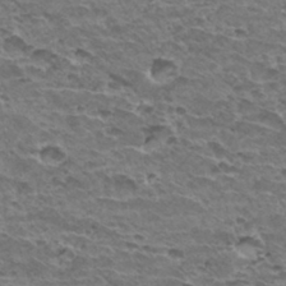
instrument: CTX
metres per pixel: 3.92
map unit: Hto
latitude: 32.4979
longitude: -39.9717
